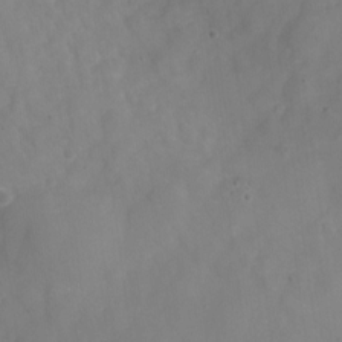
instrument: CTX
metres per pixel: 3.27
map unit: Nve
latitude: -22.6519
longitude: 107.0109
